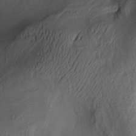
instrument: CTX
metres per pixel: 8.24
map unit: lAa
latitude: 3.2348
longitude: -115.8961
